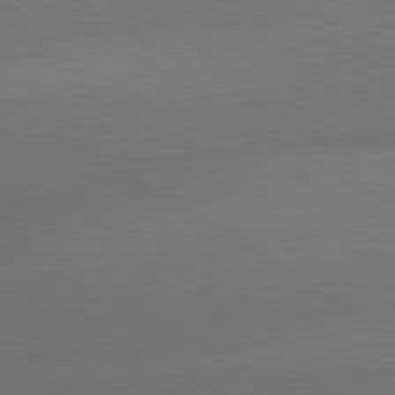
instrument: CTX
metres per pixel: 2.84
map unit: lApd
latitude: 79.8584
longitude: -155.4426
